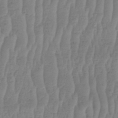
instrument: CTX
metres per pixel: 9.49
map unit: HNhu
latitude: -48.1606
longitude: 30.1606
